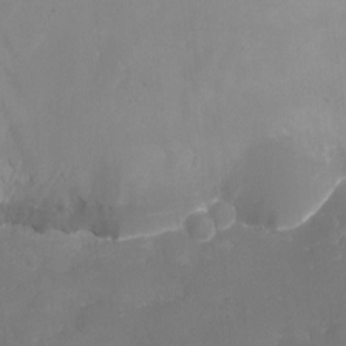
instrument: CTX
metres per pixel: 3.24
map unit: Nhu
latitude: -15.7478
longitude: -52.1200
